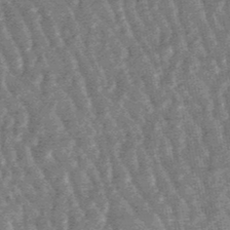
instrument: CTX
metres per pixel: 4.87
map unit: lHb
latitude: -48.1984
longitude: 79.5966
